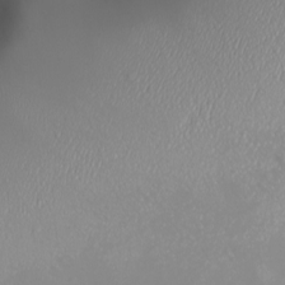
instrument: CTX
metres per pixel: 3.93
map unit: eHh
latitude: -4.4062
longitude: -75.0458
